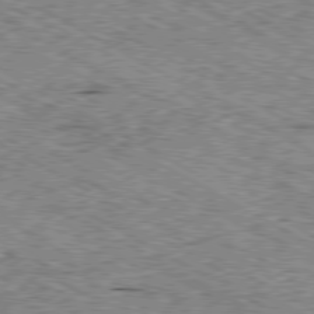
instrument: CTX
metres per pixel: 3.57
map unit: Ap
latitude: -80.3873
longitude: -49.9528
